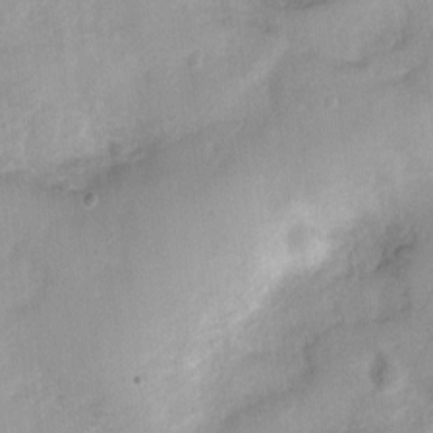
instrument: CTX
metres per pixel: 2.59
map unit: Nhu
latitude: 3.3670
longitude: -16.0444
